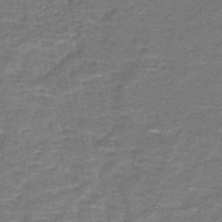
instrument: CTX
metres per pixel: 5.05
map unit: lHb
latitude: -43.6721
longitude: 54.6519
